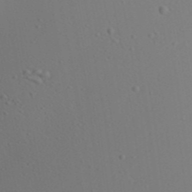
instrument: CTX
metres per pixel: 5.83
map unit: Aa
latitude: 23.1781
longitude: -138.2711
